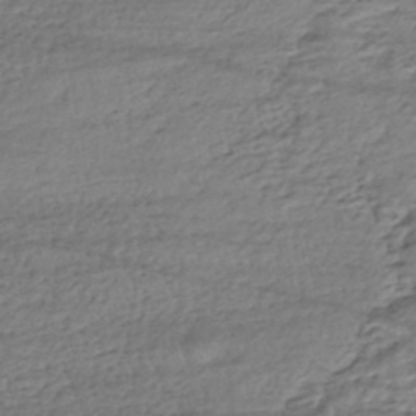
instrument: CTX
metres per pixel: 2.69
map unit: HNhu
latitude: -43.6154
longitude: 105.4832
